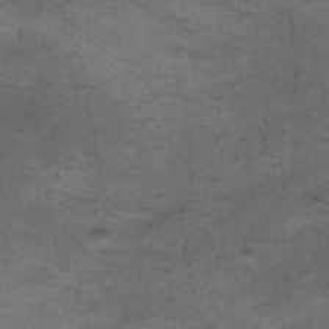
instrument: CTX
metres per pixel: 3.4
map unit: eAb
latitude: 44.3845
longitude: 104.0661
